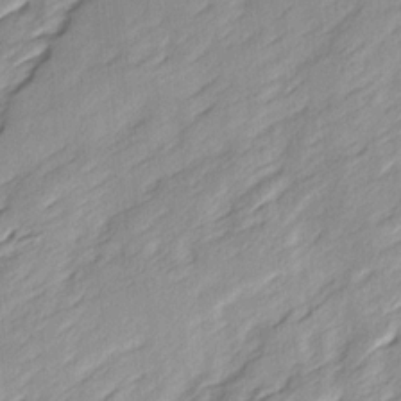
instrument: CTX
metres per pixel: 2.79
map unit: Ave
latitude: 15.8206
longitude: -137.2159
